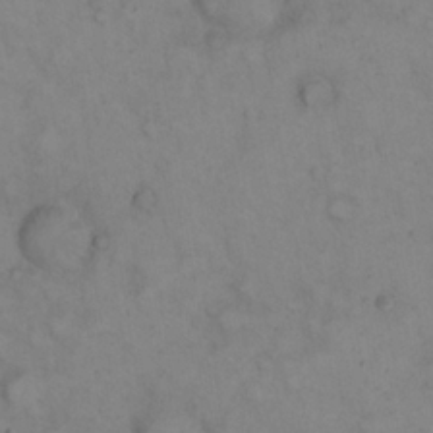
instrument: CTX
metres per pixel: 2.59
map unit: eHh
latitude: 22.7435
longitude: -61.9906
